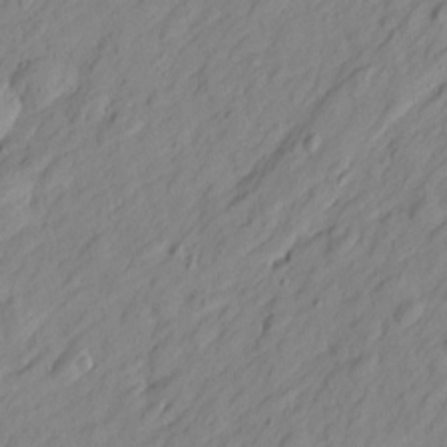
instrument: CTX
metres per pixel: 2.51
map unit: Htu
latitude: -1.4077
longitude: -175.1214
